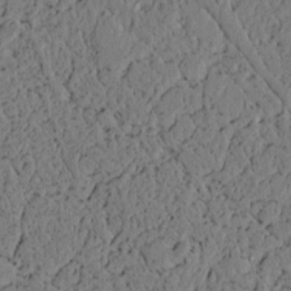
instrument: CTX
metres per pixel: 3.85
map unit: lAvf
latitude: 4.8947
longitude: 166.6518
